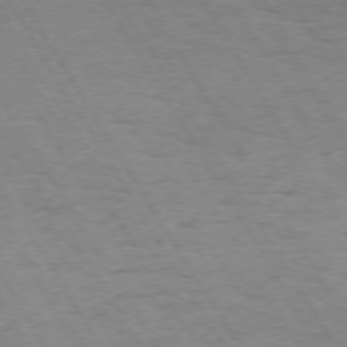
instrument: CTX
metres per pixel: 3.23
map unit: Hpe
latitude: 73.2537
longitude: -143.1592
